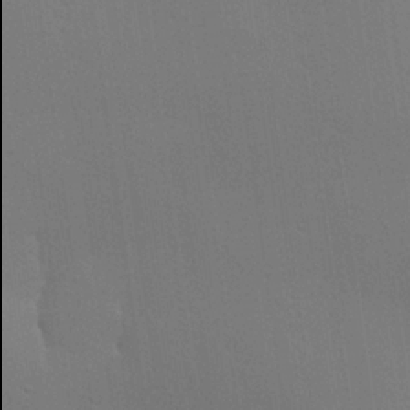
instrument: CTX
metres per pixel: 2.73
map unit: Hve
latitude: 23.0458
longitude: 146.0094
